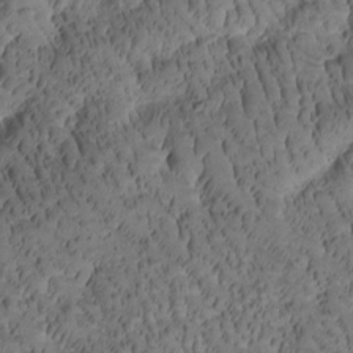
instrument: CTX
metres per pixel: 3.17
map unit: Htu
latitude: -2.1227
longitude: 171.1431
